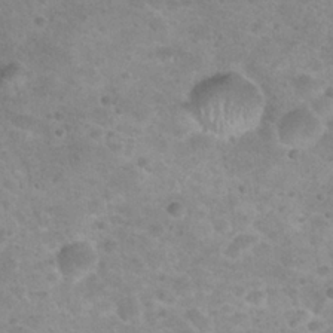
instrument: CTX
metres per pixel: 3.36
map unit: Hto
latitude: 24.2333
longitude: -49.5560
